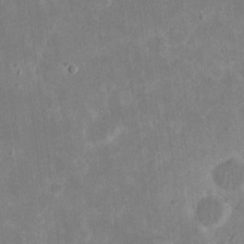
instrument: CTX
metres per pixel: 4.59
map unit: eHh
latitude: 19.8961
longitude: -71.3481
